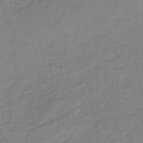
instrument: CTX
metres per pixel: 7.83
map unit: lHb
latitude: -37.4076
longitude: 70.9353
